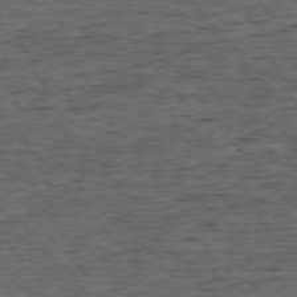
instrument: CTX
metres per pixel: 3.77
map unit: Ap
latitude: -75.8990
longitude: -92.3656
